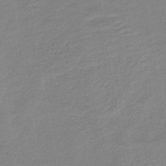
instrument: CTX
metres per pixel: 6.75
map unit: HNb
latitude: -41.3321
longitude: 51.1620
